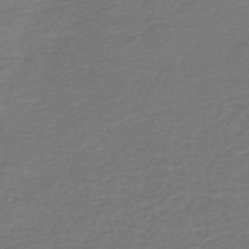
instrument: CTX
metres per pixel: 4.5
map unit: HNb
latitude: -47.3509
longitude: 52.6518
